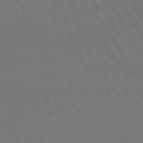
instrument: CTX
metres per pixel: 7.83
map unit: lHb
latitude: -47.1620
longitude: 77.3888
